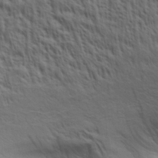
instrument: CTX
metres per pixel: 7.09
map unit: Aa
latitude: 30.3090
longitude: -134.5357
